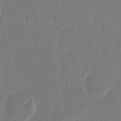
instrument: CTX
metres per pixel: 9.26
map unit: eHh
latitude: 13.4238
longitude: -70.9325
